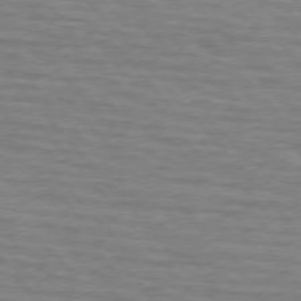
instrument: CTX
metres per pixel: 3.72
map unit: lApd
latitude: 76.0822
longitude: -76.8947
